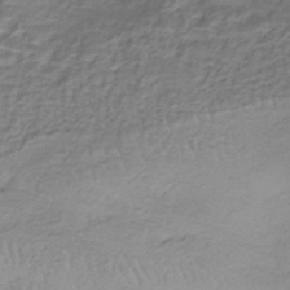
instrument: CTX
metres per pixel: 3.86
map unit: eHh
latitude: -42.8596
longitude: 117.2186
